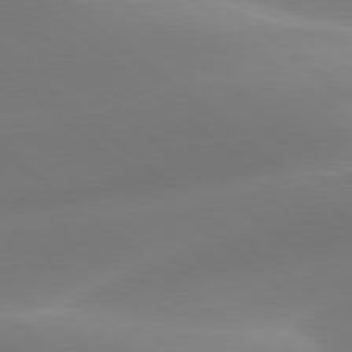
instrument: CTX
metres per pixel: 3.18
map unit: lApd
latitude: 78.5168
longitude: -51.3481
